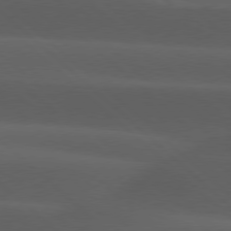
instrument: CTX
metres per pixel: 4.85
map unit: lApd
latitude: 77.5938
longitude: -54.3089
